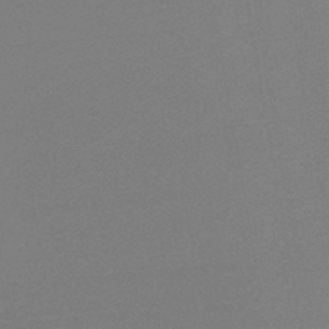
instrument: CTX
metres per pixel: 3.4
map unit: lHb
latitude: -45.2565
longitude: 63.3131
